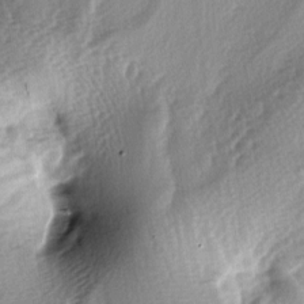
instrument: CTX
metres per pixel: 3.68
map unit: lAa
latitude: -4.4062
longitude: -125.5371
